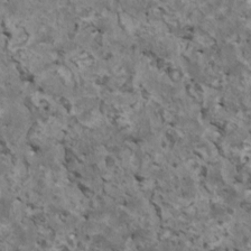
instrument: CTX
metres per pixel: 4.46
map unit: HNhu
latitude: 3.1592
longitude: 5.1431
